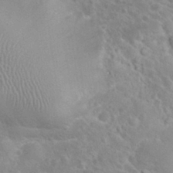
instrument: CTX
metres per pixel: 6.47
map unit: eHh
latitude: 32.2900
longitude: -61.3104
